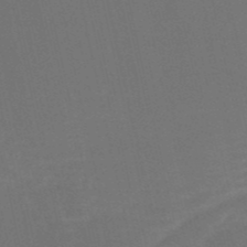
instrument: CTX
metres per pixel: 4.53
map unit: HNb
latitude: -52.4251
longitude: -48.8569
